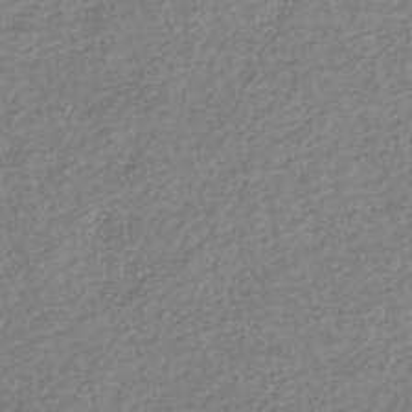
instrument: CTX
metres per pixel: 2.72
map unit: lHb
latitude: -37.5966
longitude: 70.0850
